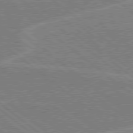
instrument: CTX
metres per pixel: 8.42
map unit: Hpe
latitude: 78.5168
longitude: -160.6490
